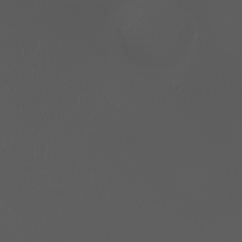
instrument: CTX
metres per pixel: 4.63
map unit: eHh
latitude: -2.8219
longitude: 19.7667
